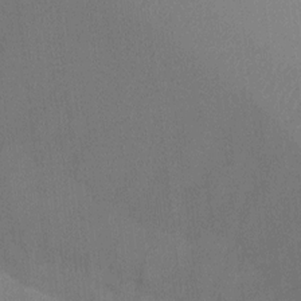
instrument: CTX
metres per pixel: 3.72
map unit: Ht
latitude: -3.5588
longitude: -19.9150
